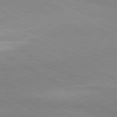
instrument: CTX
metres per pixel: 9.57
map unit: lApd
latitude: 80.5168
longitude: -179.7261
